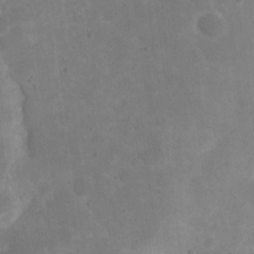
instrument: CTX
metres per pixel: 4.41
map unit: eHh
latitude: 20.1200
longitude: -64.8380
